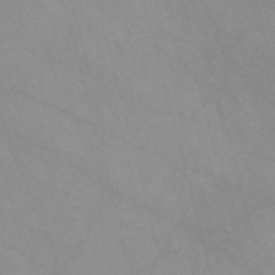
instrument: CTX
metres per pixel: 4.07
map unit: Nve
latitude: -57.6344
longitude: 58.7652
